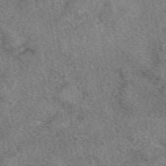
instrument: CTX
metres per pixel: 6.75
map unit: eAb
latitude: 49.0081
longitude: 109.0108
